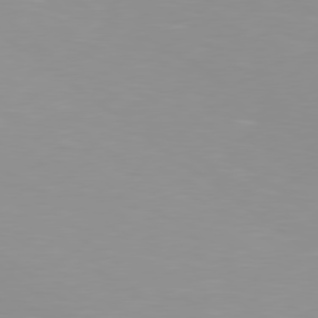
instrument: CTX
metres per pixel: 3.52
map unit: Hpe
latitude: 78.6680
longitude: -142.6113
